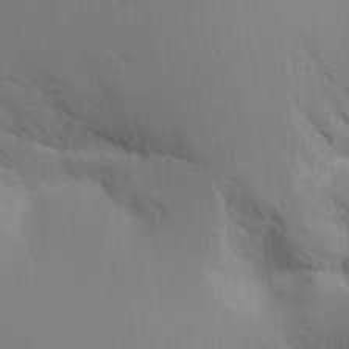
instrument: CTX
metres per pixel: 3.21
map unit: Aa
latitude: 16.2900
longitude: -148.8758
